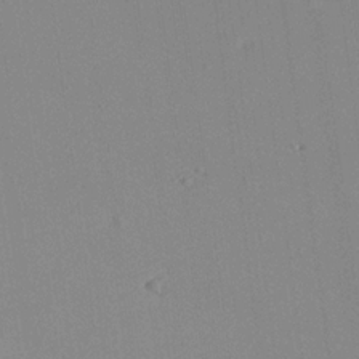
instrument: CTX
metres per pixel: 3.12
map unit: Aa
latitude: 19.1592
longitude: -140.6868
